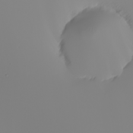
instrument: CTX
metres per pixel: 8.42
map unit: Nhu
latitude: -6.3873
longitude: -94.5546
